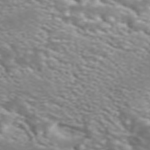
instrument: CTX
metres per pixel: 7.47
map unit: ANa
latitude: 45.3292
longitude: 21.9178
